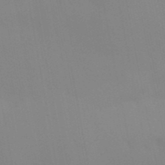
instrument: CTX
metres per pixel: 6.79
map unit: Aa
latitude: 32.8191
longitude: -145.7827
